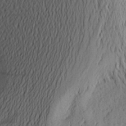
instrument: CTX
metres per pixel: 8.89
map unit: Aa
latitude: 26.4601
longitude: -146.0822
